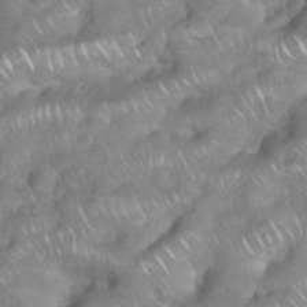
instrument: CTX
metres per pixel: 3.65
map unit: eHh
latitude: 38.8947
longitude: -58.4034
